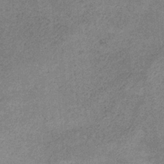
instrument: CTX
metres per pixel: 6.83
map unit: HNb
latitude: -31.9745
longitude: 60.9731
